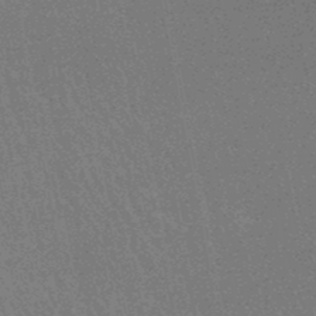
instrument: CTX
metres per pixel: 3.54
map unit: HNhu
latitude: -47.5777
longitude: 99.8989
